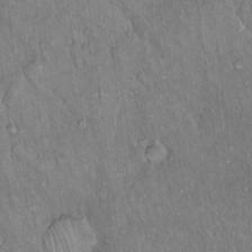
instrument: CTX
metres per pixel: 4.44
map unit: Hto
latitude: 15.5749
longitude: -57.4237
